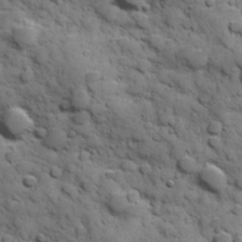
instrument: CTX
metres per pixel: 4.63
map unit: Hve
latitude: 24.6868
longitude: 147.4076
